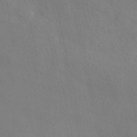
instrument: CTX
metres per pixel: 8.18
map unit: eAb
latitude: 50.9135
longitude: 117.1053
